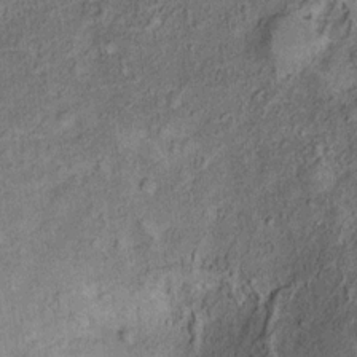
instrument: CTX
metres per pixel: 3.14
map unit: Ht
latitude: 10.2712
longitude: -39.8394
